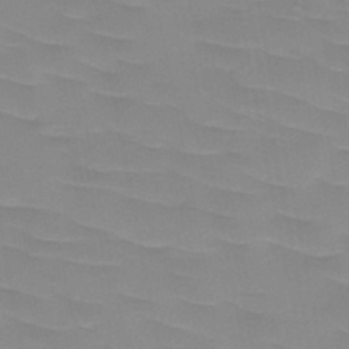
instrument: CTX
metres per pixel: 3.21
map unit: HNb
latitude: -48.4440
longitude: -49.2348
